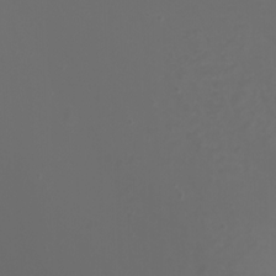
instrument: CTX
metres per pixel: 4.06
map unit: Nhu
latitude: -7.8044
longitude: -76.1011
